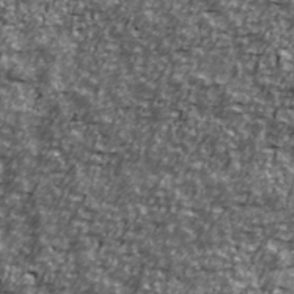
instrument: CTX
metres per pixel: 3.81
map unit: Ave
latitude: 41.2536
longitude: -114.1010
